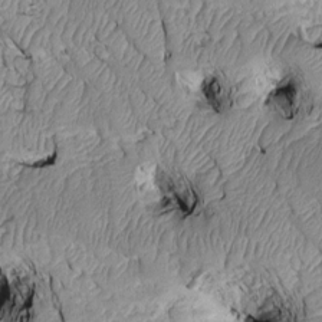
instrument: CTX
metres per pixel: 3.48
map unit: Htu
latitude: 2.3278
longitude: 149.1998
